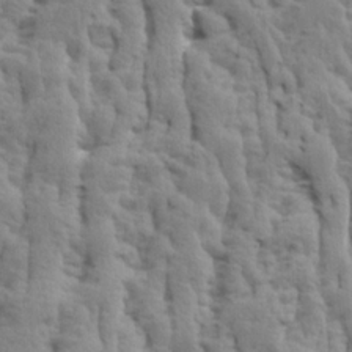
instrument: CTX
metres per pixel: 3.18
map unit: Ave
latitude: 13.9339
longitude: -134.4790
